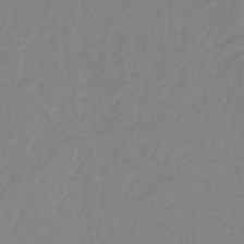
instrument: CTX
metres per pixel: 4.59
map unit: lHb
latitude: -31.7288
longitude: 64.6330
